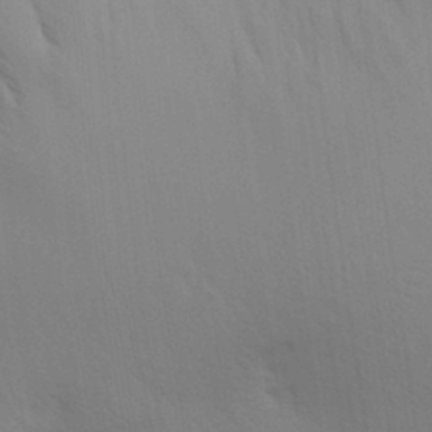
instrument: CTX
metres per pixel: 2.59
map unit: Aa
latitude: 30.6869
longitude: -144.5923
